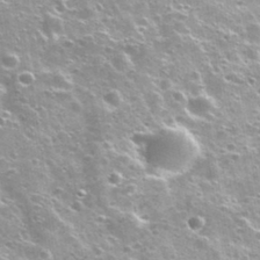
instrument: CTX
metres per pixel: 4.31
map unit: Nhu
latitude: 31.7828
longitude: -53.7261
